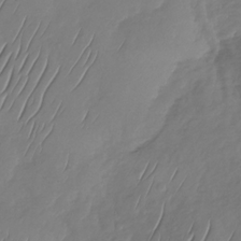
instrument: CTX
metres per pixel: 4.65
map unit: Nhu
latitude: -29.8045
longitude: -58.7435
